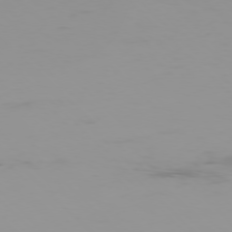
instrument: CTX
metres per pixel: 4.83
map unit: Ap
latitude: -77.3888
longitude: -72.3468
